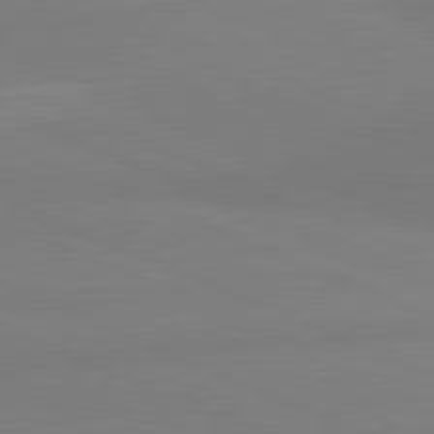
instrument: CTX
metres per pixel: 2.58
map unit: lApd
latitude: 81.5749
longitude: 177.2943
